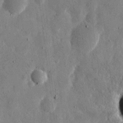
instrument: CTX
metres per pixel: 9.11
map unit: eHh
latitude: 11.1781
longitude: -67.7260
